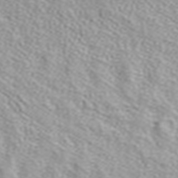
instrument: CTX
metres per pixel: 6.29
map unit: ANa
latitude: 40.1199
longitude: 24.4629
